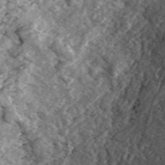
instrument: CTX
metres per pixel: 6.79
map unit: ANa
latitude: 45.4237
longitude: 29.7100
